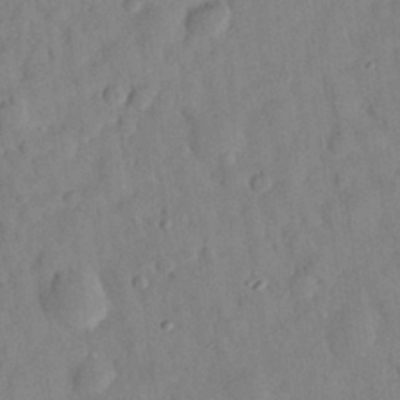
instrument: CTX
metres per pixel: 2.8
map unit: eHh
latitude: 26.9136
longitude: -75.9150
